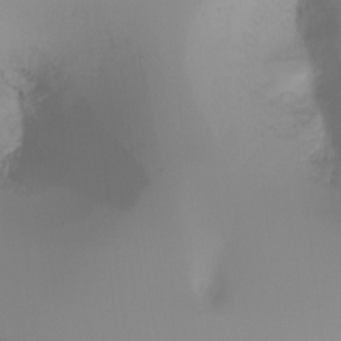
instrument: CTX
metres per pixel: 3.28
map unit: Ht
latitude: -16.9164
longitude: -47.3293
